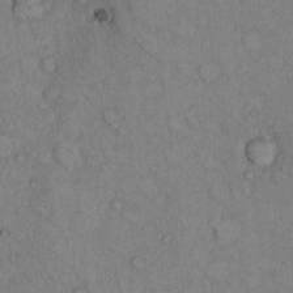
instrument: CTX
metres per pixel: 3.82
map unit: Hto
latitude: 9.4804
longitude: -59.2915
